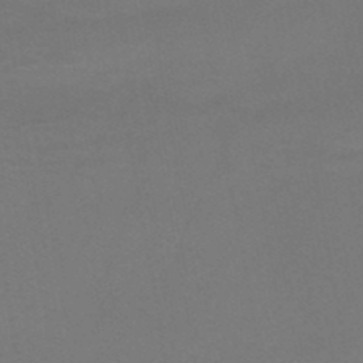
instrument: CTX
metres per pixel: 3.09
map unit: HNhu
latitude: -48.7463
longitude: 99.6911
